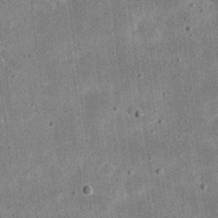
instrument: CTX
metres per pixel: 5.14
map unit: eHh
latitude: 20.5357
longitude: -71.3859
